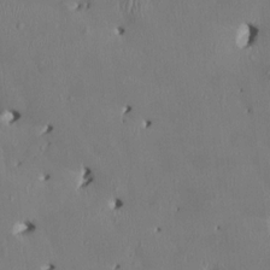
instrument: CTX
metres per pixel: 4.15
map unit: HNhu
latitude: 2.7813
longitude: -5.0269
